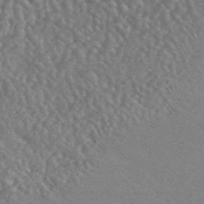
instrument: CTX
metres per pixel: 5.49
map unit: HNhu
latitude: -44.3306
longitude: 92.7652
